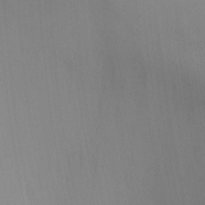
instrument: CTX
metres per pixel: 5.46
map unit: Ht
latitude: -5.7288
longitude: -25.6882
